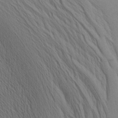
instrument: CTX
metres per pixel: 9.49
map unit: Nhu
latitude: -4.0661
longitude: -151.1781
